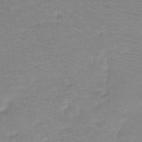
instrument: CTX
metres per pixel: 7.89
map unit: Ht
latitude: -10.0094
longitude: -39.0647
